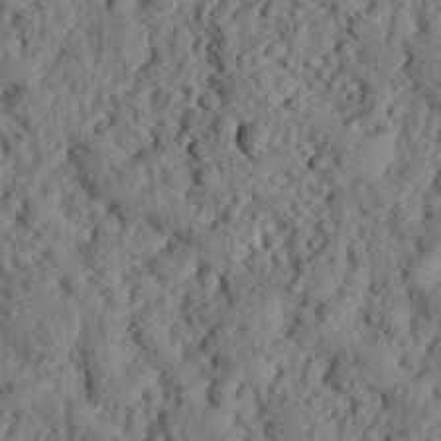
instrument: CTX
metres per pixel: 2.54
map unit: eHh
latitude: 25.3670
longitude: -79.1026
